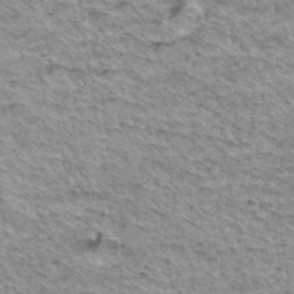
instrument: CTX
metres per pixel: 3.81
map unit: Hto
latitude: 34.4034
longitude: -40.1388
